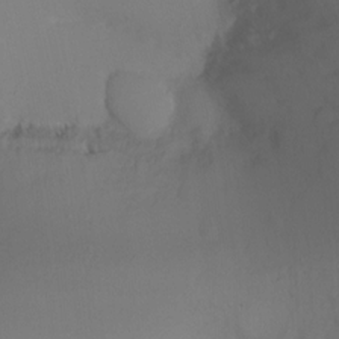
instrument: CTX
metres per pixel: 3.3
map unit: Ht
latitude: -17.1243
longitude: -41.4237
